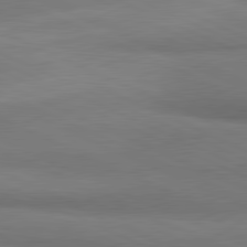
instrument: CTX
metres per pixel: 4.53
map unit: lApd
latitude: 81.4615
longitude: 161.5021
